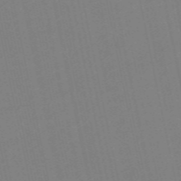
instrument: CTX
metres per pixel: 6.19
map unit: Nve
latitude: -57.5210
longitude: 50.3117
